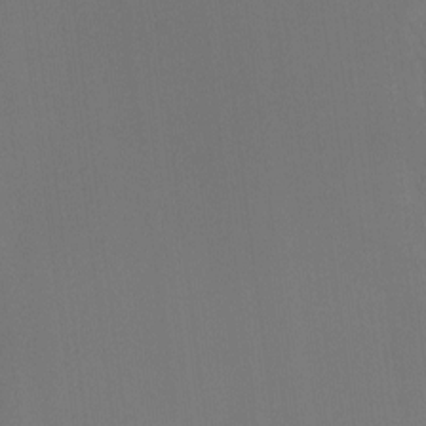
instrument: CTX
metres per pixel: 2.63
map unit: Hto
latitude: -11.0109
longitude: -38.2711
